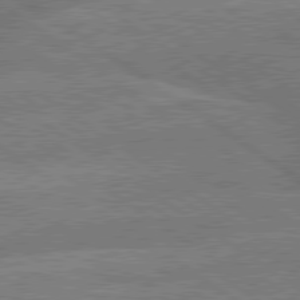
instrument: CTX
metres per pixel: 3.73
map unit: lApd
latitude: 79.7450
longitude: -161.2159
